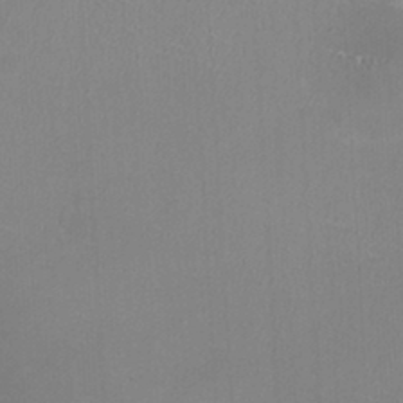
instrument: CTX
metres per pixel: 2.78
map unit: HNhu
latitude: -1.6722
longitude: -1.6505
